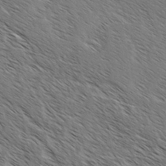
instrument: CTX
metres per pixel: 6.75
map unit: lAvf
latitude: -2.3684
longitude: -113.0836
